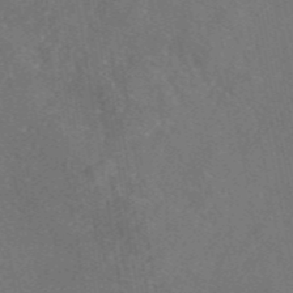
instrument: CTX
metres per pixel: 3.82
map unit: eAb
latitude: 47.0837
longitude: 109.5399
